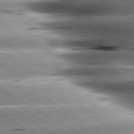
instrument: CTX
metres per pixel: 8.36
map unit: lApd
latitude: 80.4790
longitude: -142.7057
